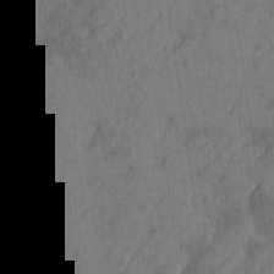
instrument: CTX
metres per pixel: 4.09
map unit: Htu
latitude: -4.9730
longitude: -177.6316
